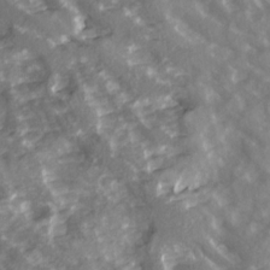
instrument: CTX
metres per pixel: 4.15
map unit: Ave
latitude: 15.4616
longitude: -131.2348
